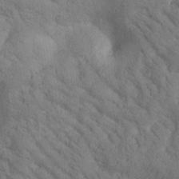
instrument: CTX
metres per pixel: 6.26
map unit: Htu
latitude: -0.2929
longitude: 174.3306
